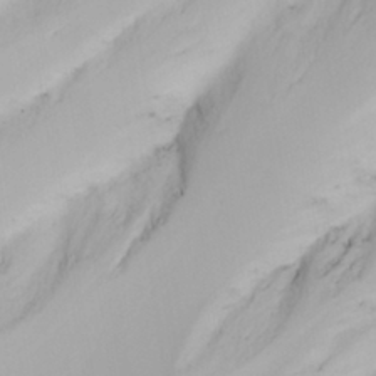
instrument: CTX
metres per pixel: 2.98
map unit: eHh
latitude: 31.0648
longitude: -58.9703
